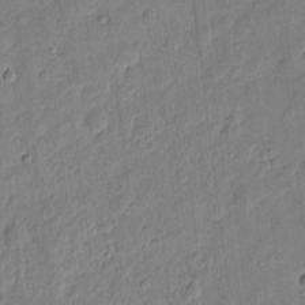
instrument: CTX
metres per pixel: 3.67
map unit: eHh
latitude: 7.7639
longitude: -73.6883
